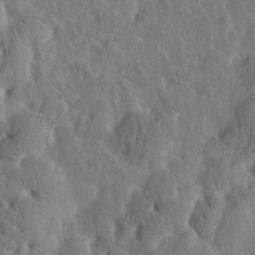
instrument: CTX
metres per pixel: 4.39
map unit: Htu
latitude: -2.5384
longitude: 168.0283
